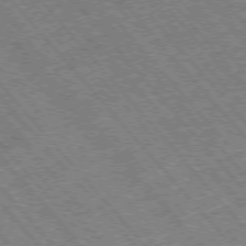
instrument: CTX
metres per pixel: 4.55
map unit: Hpe
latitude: -76.4251
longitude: -20.0633
